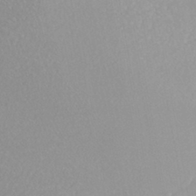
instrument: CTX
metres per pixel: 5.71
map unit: HNhu
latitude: -45.6722
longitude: 97.5210
